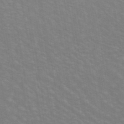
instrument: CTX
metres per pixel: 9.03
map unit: ANa
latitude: 44.1389
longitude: 27.9367
